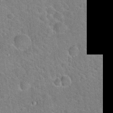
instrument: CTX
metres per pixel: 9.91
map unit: Hto
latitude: 18.9136
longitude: -50.6112
